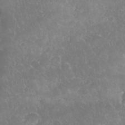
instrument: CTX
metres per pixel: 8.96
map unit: eHh
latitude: 35.0458
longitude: -63.5371
